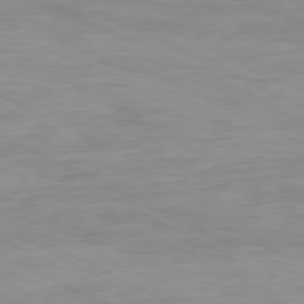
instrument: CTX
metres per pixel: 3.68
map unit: Ap
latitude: -80.1228
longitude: -104.8947
